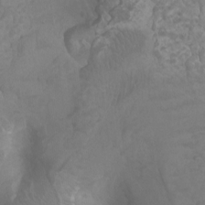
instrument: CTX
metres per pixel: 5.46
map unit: Ht
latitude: -2.7652
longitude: -18.0444
